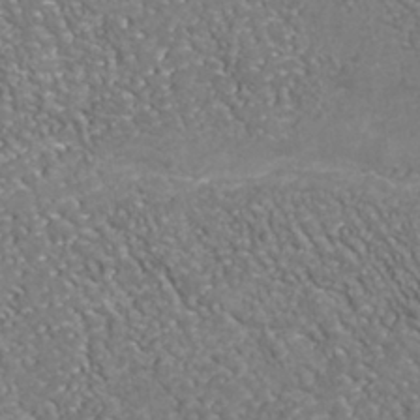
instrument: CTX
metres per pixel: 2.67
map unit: Nhu
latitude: -38.1606
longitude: -80.4223
